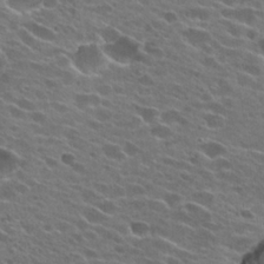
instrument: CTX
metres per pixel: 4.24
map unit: Hto
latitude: 25.4237
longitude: -42.9325
